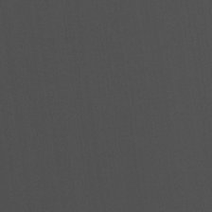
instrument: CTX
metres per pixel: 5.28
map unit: lHvf
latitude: 22.5924
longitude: 141.3132
